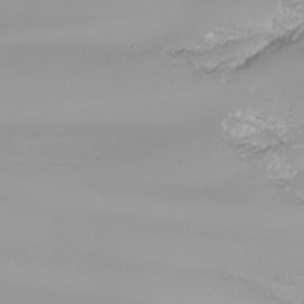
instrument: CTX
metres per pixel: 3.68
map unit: Nhu
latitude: -8.2739
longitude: -83.7638
